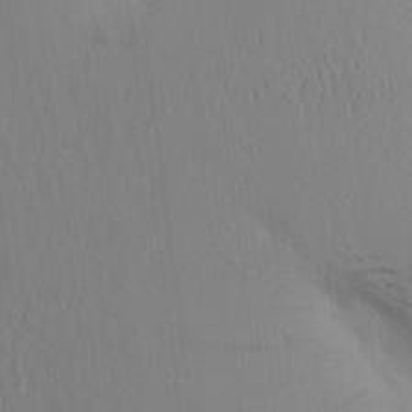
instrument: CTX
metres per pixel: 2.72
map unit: Aa
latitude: 21.6127
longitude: -146.1389
